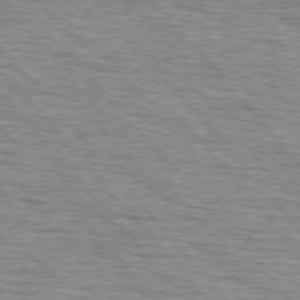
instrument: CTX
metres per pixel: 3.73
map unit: lApd
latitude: 75.8017
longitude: -82.7246
